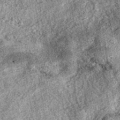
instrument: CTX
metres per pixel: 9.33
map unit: eAb
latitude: 38.3089
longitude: 108.9353
